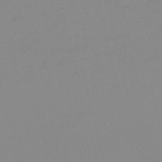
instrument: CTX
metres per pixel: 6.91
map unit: HNb
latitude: -56.2550
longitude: -42.8002
